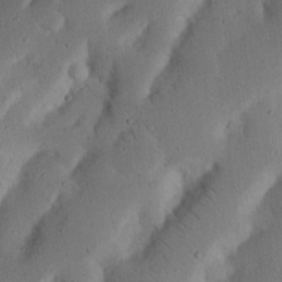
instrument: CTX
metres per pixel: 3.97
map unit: Nhu
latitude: 20.0822
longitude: -75.1970
